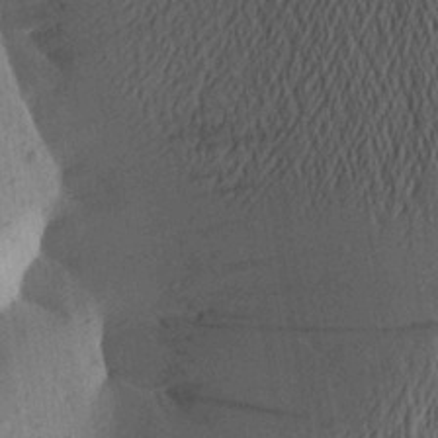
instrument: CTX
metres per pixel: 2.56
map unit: Aa
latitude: 24.2711
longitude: -149.8961
